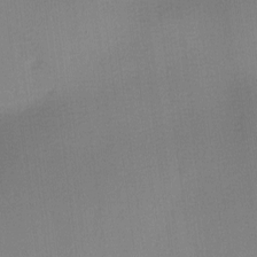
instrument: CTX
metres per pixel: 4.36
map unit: lAa
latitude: -8.6896
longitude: -124.4790
